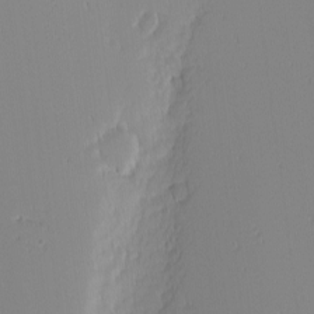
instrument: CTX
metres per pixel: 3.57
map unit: Nhu
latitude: -4.6707
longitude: -81.2159
